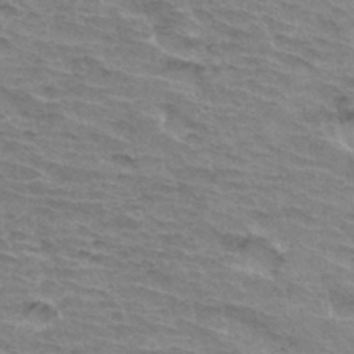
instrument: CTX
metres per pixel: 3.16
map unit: Hto
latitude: 34.2711
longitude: -43.8206
